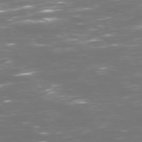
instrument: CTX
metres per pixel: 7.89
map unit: Hpe
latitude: 72.6491
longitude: -126.2145
